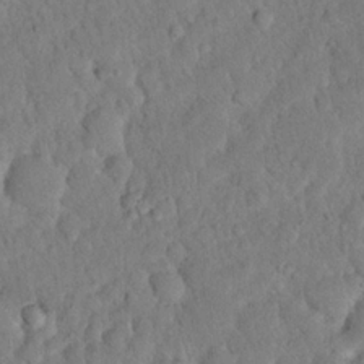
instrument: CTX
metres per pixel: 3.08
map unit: eHh
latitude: 19.4426
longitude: -62.7436
